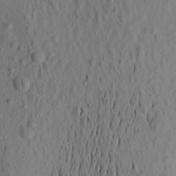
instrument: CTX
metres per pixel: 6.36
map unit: Aa
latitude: 16.8569
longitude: -144.2333
